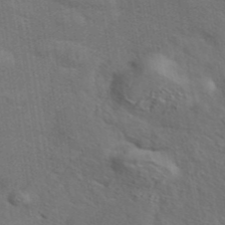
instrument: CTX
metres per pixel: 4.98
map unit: eAb
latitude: 43.0836
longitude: 112.4818
